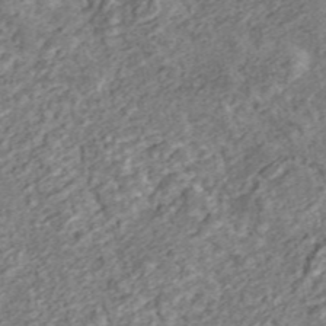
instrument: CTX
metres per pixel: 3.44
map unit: ANa
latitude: 44.9891
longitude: 20.9730
